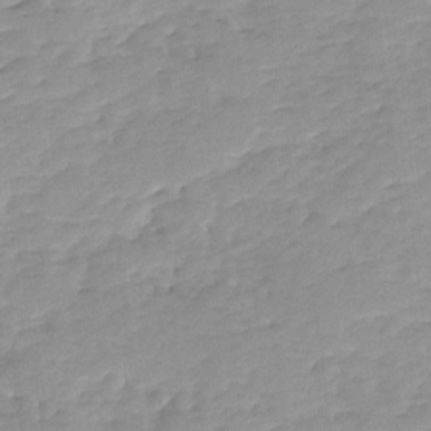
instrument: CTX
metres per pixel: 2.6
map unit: Ave
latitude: -8.2928
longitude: -117.1214
